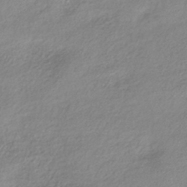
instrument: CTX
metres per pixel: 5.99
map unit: lHb
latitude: -38.4818
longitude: 68.0661
